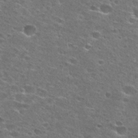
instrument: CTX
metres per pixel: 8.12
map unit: Hto
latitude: 27.9528
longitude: -47.8773
